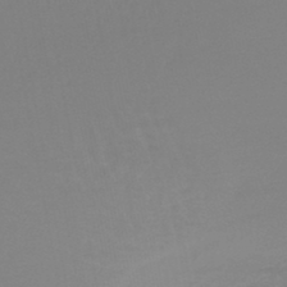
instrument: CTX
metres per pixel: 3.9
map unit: lHb
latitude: -44.6141
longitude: 63.6533
